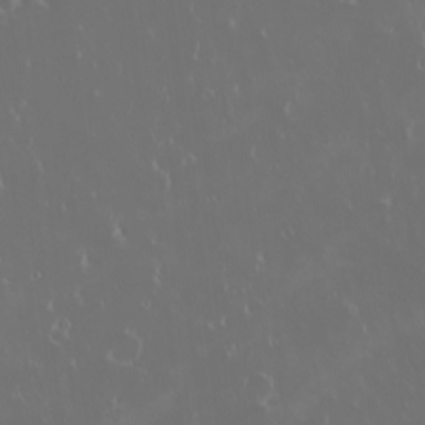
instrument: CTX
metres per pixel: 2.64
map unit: eHh
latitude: -2.3117
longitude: 20.1228
